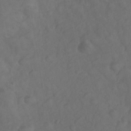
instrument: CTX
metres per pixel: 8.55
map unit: Nhe
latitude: -35.6155
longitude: -178.3090
